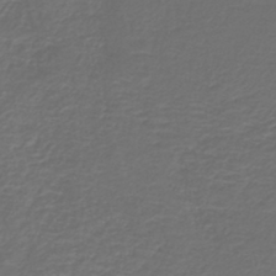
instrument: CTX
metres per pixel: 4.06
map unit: HNb
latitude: -43.0297
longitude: 51.7289
